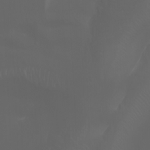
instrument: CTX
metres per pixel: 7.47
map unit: Htu
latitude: -6.0283
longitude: -70.2711
